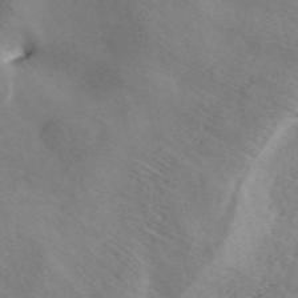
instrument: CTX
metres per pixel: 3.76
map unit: ANa
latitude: 39.8394
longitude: 18.8786
